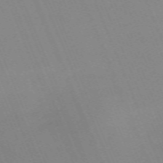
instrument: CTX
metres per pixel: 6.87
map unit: Nhu
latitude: -66.9353
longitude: 38.4062
